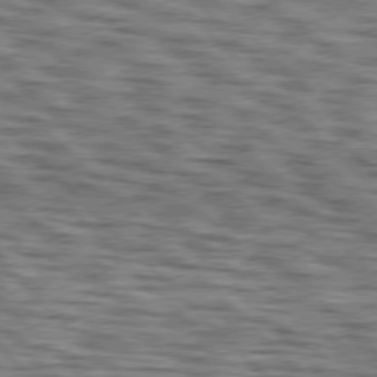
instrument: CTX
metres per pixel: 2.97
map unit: lApd
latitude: 76.9324
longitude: -70.9514
